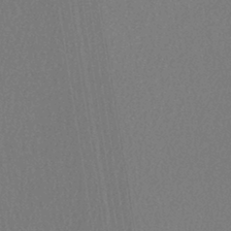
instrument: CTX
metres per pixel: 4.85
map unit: lHb
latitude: -41.1053
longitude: 69.6910
